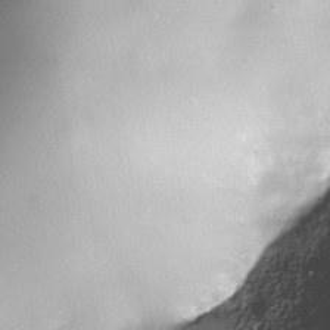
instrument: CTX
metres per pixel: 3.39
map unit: Nhe
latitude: -37.8044
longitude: -147.5938
